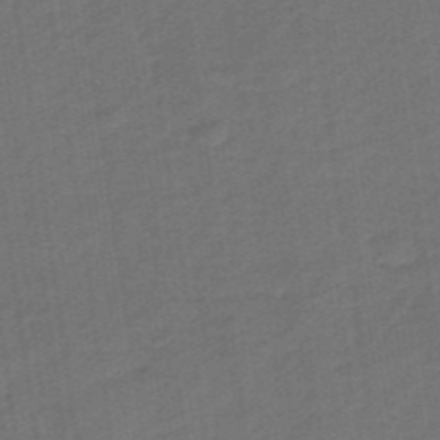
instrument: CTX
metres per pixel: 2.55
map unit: eHb
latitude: -47.1809
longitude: 87.3888
